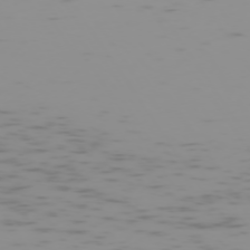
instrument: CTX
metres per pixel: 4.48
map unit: Hpe
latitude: -73.8800
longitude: 7.5588
